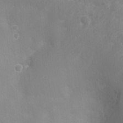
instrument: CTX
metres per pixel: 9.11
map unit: Nhu
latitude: 6.4790
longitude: -18.4034
